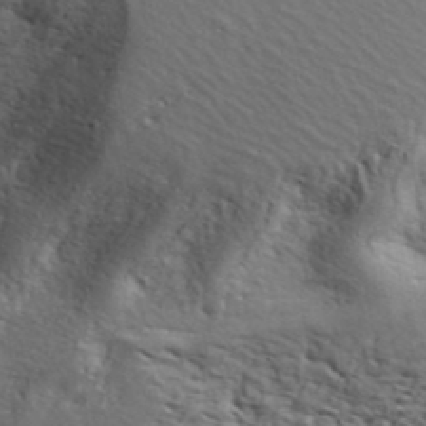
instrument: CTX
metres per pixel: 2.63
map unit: ANa
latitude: 41.2159
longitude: 55.7856
